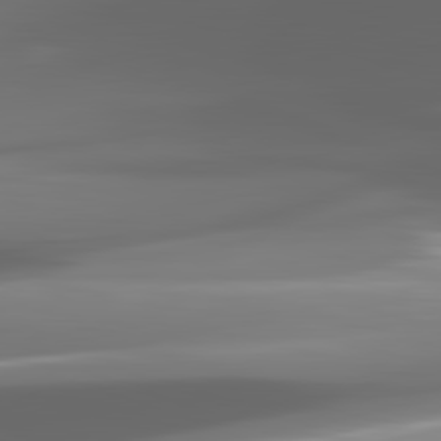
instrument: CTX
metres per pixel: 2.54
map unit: lApd
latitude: 82.2711
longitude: -149.8205
